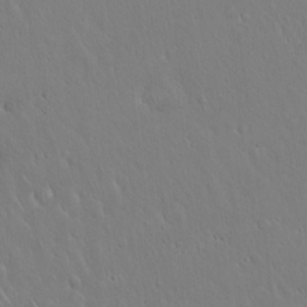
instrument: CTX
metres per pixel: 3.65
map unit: Hto
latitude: 17.3104
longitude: -57.1781
